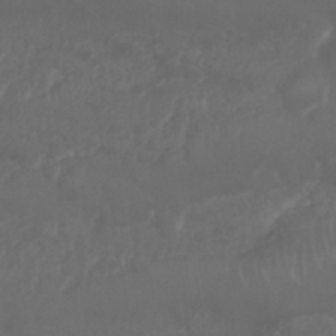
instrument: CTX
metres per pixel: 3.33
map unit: Nhu
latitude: 25.9717
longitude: -62.8758
